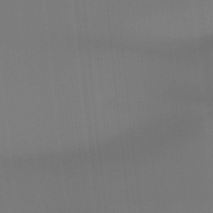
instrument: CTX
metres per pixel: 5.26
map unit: Htu
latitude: -14.8597
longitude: -46.1011
